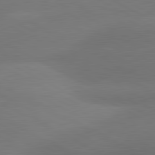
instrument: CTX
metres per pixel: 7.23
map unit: lApd
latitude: 80.9325
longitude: 129.3321
